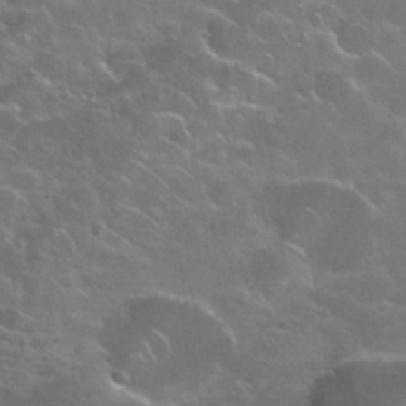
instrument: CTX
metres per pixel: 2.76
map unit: Nhu
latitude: 28.5734
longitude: -60.7435
